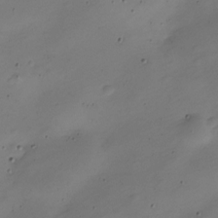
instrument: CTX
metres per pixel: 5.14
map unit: Nve
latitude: -24.8030
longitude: 106.4440
